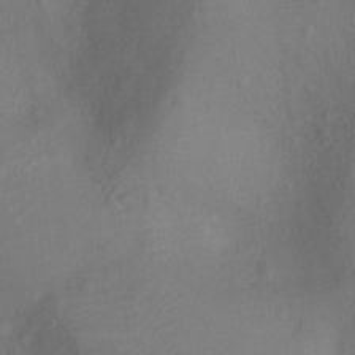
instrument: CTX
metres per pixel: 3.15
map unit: Ht
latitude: -11.2943
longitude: -22.1389
